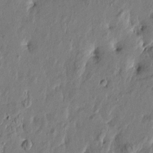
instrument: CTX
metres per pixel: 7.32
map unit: Htu
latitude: -2.3873
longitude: -179.7828
